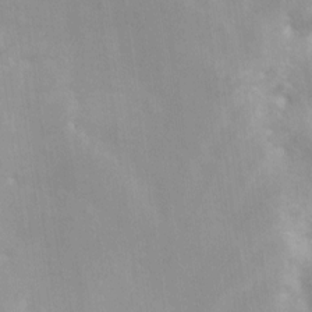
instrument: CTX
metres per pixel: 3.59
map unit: Nve
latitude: -25.4265
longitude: -108.6112
